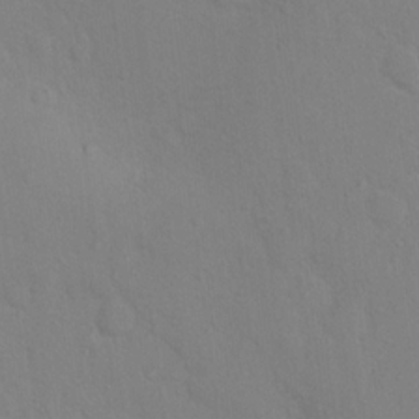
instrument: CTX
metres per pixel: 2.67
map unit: Nhu
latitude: 13.4993
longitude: -27.8017
